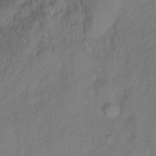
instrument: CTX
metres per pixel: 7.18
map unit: Ht
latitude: 2.3467
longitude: -34.6679
